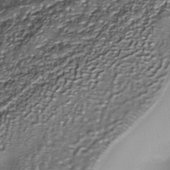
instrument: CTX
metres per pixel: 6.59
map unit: Nhe
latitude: -35.6344
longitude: -90.5735
